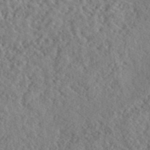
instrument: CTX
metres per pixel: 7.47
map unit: lHvf
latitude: 40.6679
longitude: -88.8380
